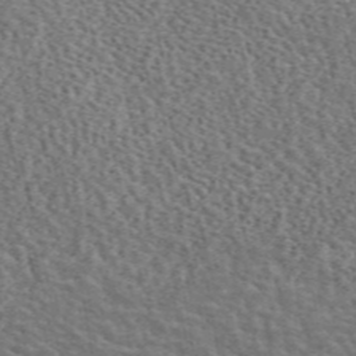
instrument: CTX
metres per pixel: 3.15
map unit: eAb
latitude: 44.8002
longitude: 111.8044
